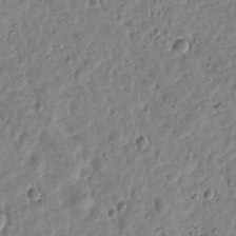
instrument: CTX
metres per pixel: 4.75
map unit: Htu
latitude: 2.0822
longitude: -178.6302
